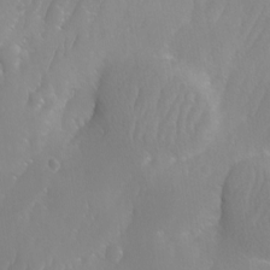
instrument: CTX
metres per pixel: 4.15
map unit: Ave
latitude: -11.2943
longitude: -121.1215
